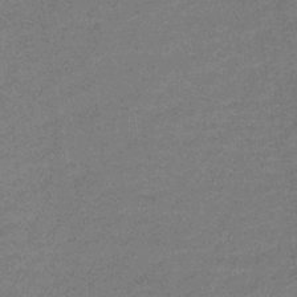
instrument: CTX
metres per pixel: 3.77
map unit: lHb
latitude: -32.6141
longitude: 66.6140
